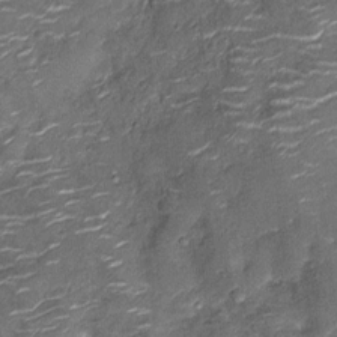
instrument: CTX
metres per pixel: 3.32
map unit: Nhu
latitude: -12.8597
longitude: -22.8758
